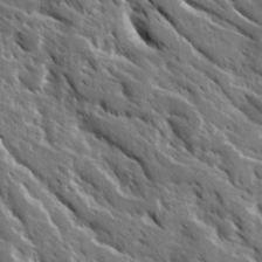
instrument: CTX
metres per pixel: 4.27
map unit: Ave
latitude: 16.9136
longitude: -130.8947
